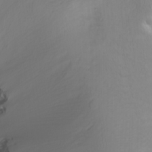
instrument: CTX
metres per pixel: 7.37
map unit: Nhu
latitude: -5.1242
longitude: -84.5924
